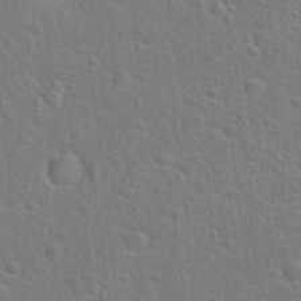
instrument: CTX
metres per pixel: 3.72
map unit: Hto
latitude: 22.3089
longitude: -47.4616
